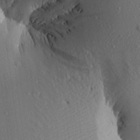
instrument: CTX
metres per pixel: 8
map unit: Aa
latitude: 15.7828
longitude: -145.8583
